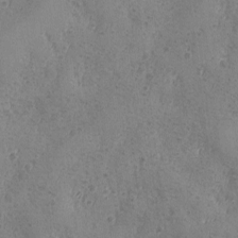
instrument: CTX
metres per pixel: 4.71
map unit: Ave
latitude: -8.6707
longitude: -118.7246
